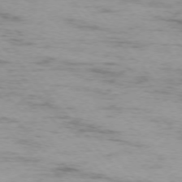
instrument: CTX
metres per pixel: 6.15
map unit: Ap
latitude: -75.8990
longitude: -87.9150
